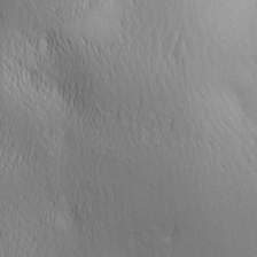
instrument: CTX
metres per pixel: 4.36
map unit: lAa
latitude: -5.2942
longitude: -121.7639
